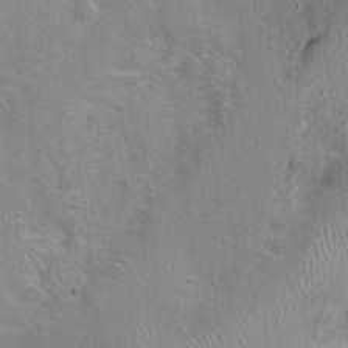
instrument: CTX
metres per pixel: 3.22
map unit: Nhu
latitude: 1.1781
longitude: -16.2333
